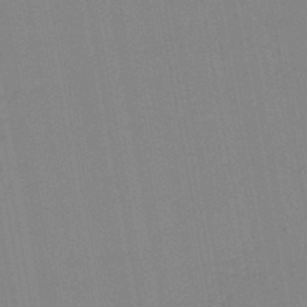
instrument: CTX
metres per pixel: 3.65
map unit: lHb
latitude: -44.6896
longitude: 63.3887
